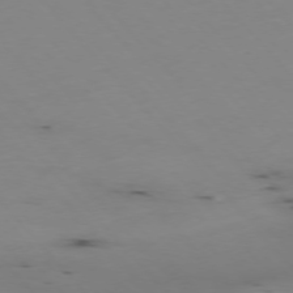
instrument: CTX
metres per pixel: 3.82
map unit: Hpe
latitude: -76.5952
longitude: -19.1025
